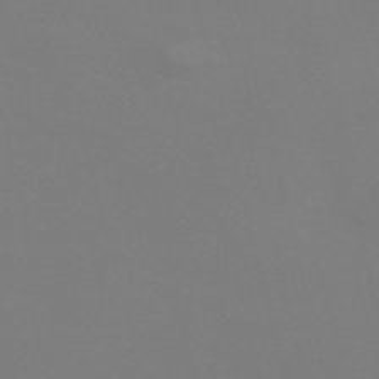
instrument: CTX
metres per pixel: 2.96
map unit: Nve
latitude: -58.1416
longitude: 60.0283
